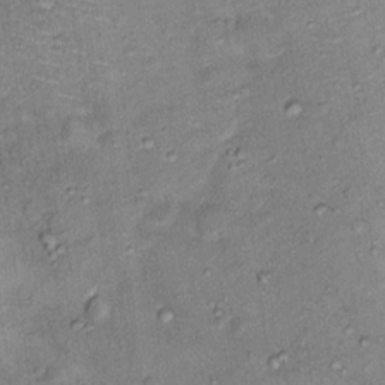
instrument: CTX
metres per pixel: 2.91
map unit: Ht
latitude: 13.3104
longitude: -40.5167
